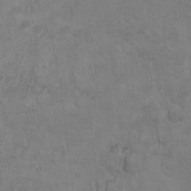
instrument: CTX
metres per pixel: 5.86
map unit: Ht
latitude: 10.4790
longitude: -33.0458
